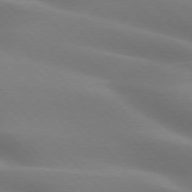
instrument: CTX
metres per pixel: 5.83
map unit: lApd
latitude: 75.7639
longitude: -61.5749
